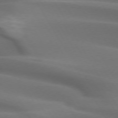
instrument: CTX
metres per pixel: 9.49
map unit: lApd
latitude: 72.8191
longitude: -52.2712
